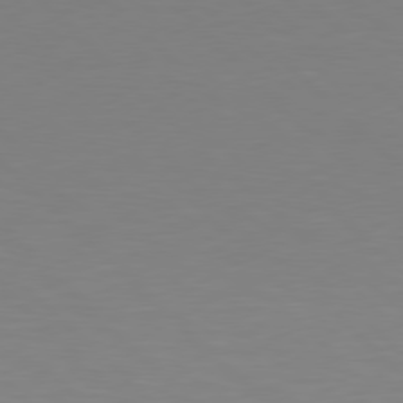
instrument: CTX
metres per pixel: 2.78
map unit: Hpe
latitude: 78.0822
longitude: -164.2523
